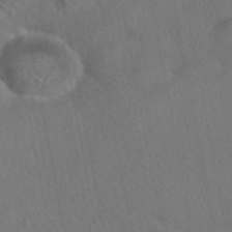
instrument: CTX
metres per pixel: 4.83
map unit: eAb
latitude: 42.9325
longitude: 104.6140
